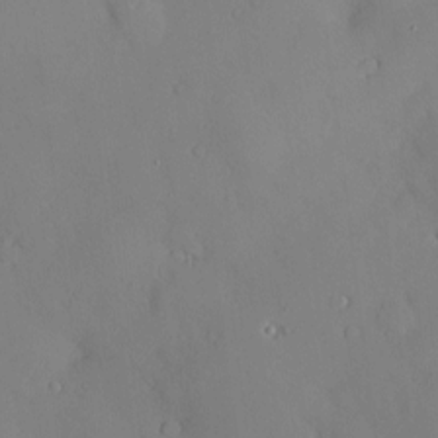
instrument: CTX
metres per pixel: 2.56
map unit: Hve
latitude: -9.5210
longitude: 175.9556
